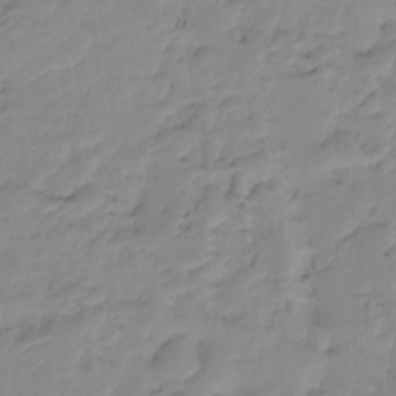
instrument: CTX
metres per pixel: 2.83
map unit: Ht
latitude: -15.3321
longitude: -53.4427
